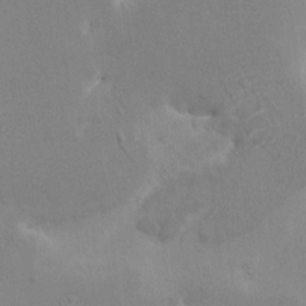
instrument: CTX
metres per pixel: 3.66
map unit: HNhu
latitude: 7.9150
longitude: -4.0633
